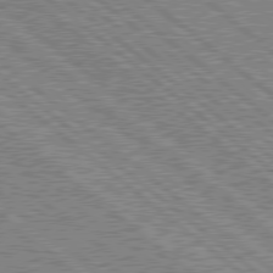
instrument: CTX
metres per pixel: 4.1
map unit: Hpe
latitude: 78.7247
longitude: -143.8961
